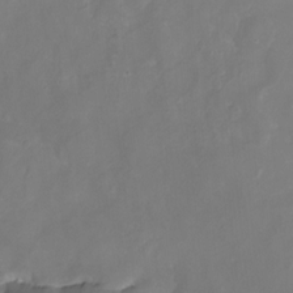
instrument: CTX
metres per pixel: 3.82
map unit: Nhu
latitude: -6.3873
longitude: -77.4237
